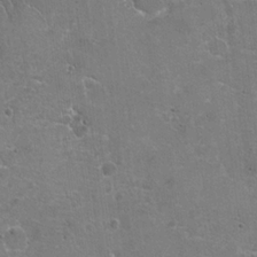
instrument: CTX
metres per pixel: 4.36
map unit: Hto
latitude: 20.1011
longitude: -48.9136
